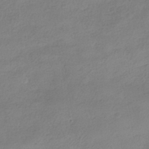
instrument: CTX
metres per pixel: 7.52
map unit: HNhu
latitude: -40.3495
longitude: 97.0676
